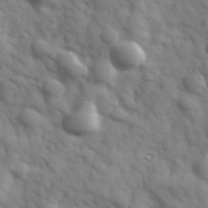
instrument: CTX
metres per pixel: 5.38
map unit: Hve
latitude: 32.3278
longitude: 150.7274
